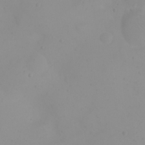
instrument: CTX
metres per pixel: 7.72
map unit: eHh
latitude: 21.5560
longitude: -64.4979
